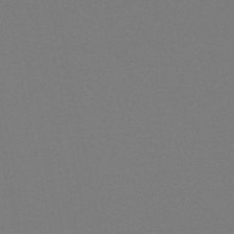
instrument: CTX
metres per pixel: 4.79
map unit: lHb
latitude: -50.0472
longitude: 69.8044
